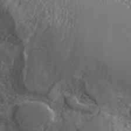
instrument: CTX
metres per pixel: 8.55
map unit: ANa
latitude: 43.7828
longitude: 44.9164
